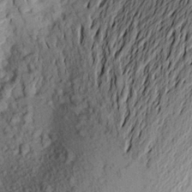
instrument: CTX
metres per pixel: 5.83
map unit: Aa
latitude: 22.2333
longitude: -149.6316
